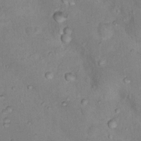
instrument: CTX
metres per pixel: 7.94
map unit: Nhu
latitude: 17.9717
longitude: -32.2711
